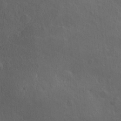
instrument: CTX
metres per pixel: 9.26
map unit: Ave
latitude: 0.2711
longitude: -113.8583
